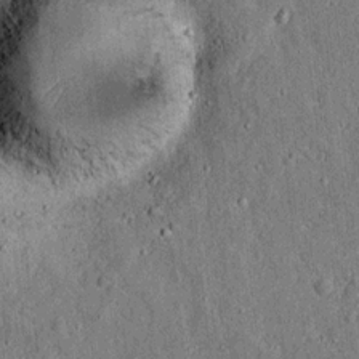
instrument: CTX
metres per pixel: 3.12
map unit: lAvf
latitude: 4.7057
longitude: 169.6532
